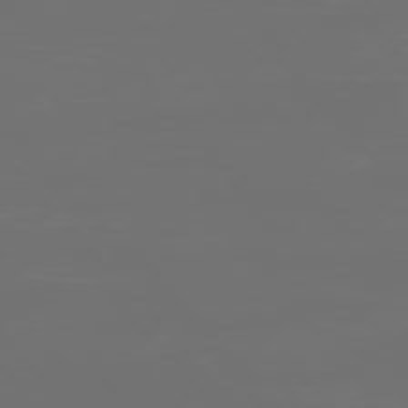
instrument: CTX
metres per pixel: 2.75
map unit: Ap
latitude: -75.3699
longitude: -75.8961
